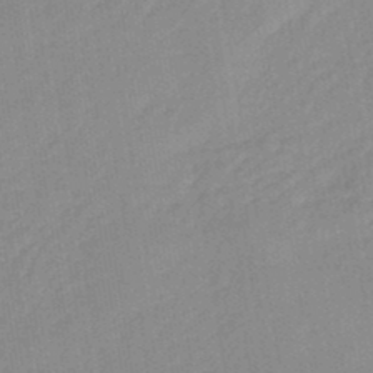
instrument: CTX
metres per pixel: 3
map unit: lHb
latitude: -45.6722
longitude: 72.7274
